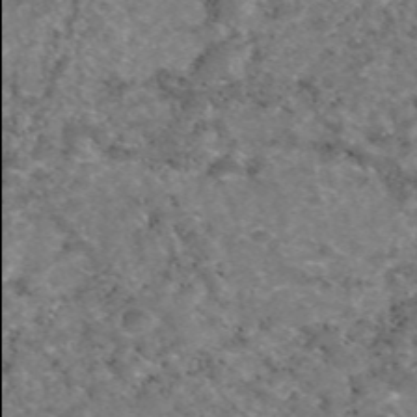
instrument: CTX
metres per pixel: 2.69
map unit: eAb
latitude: 47.2915
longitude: 118.0094
